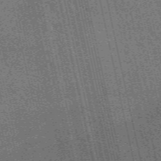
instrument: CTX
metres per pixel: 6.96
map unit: eAb
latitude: 51.1214
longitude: 110.3873
